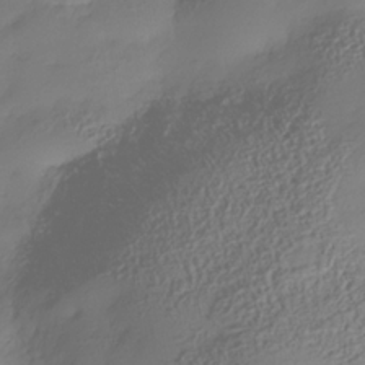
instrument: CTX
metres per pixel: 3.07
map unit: Nhe
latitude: -35.7478
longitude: -144.3278
